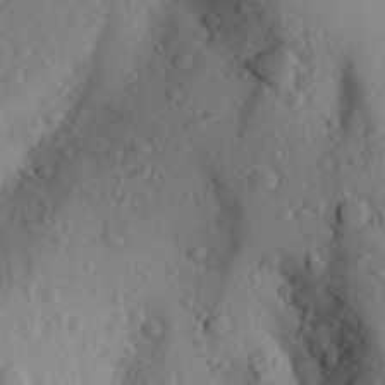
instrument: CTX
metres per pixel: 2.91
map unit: Aa
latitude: 23.4993
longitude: -145.8394
